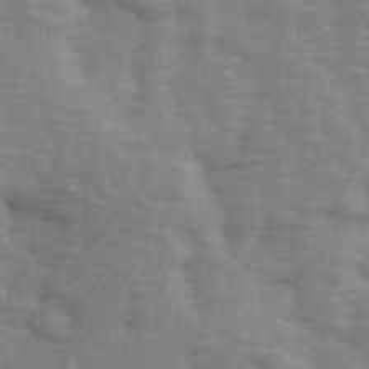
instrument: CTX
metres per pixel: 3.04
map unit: Ave
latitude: 14.1767
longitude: -105.4616
